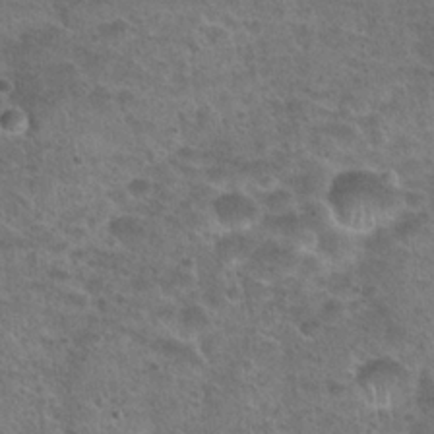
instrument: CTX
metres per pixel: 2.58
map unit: Hto
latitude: 23.4237
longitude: -49.4615
